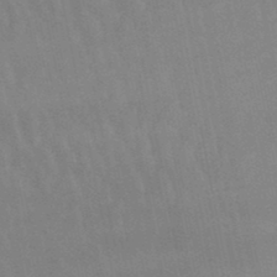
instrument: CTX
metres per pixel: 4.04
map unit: lHb
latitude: -48.1606
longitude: 75.9178
